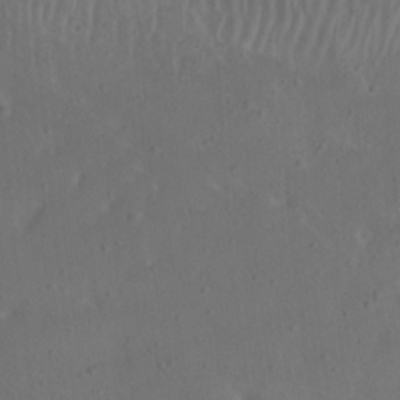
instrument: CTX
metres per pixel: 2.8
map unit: Nhu
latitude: 22.1389
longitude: -72.8569
